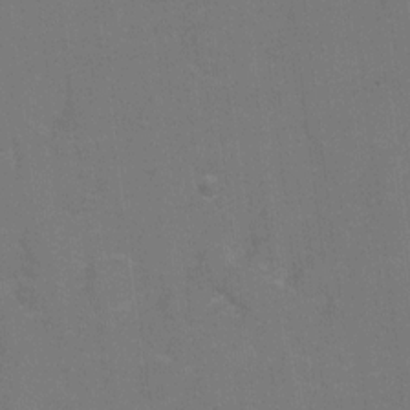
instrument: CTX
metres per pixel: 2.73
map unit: Hto
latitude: 4.5924
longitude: -31.8584
